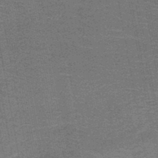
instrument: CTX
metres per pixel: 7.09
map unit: HNb
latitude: -48.8219
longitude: -45.4426
